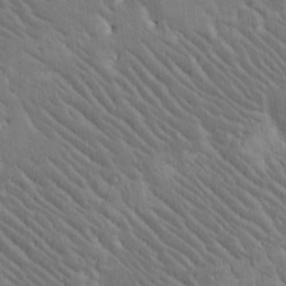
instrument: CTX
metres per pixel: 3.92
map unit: Htu
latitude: -1.9179
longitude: 176.3873
